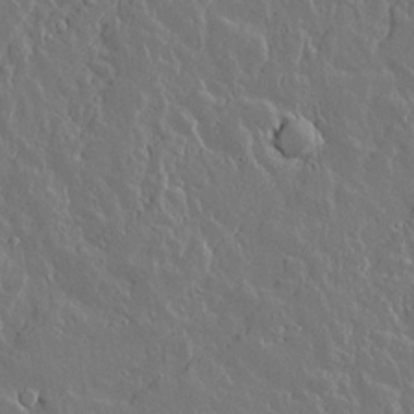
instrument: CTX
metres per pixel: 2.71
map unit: lAvf
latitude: 14.8380
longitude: -127.7261
